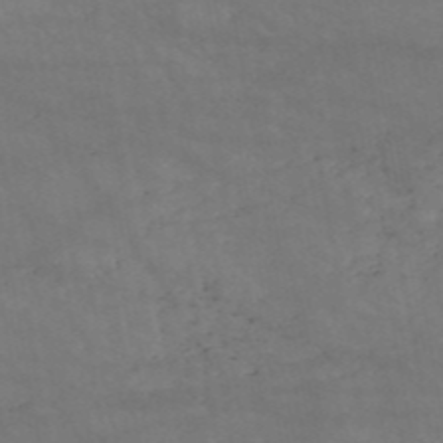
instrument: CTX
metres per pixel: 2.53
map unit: HNb
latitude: -51.9556
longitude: -39.6127
